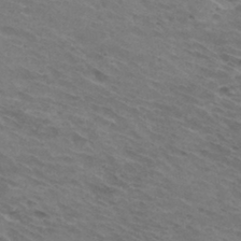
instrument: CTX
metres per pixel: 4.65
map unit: Hto
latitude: 32.2145
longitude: -43.5938
